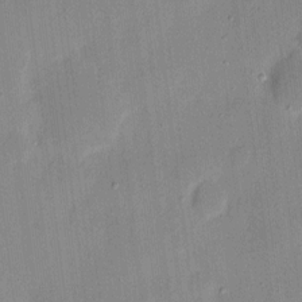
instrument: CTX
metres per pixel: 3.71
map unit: eHh
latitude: 8.3467
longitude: -68.5168
